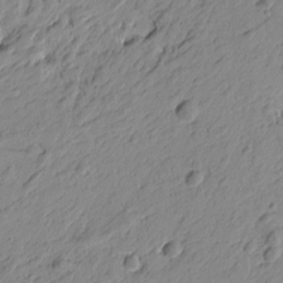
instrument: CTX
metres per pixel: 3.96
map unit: Htu
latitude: -4.5762
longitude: -179.5183
